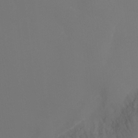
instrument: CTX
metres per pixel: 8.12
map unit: Ht
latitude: -9.3510
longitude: -31.9717
